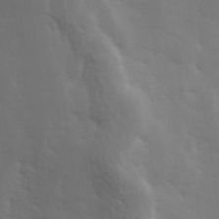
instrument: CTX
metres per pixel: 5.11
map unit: Hve
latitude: 33.1592
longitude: 150.1417
